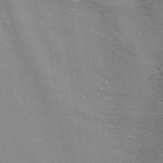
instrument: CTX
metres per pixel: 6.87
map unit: ANa
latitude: 39.5560
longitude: 28.8219
